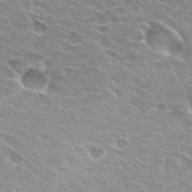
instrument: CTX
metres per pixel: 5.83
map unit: Hto
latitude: 30.1956
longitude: -42.4979
